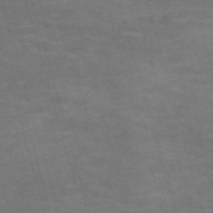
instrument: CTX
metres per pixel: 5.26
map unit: Nve
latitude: -59.7477
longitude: 58.6140
